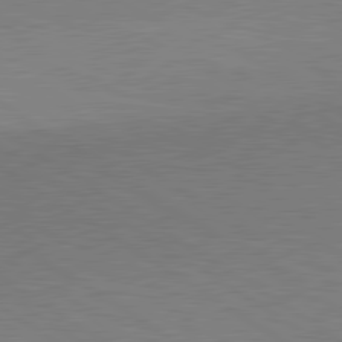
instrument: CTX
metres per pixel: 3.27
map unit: lApd
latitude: 80.2711
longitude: 126.9541
